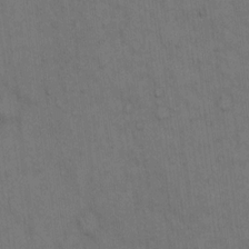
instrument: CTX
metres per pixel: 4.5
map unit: Hto
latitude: 15.0648
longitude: -61.3859
